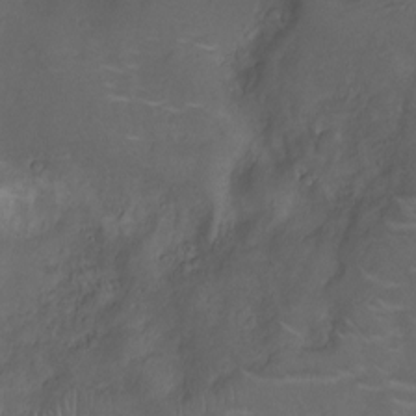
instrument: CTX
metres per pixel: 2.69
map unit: Ht
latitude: -10.0850
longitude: -19.1592
